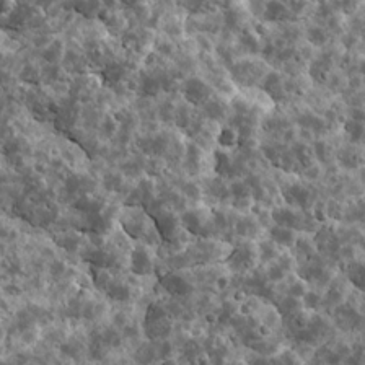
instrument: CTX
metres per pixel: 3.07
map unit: Ave
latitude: 17.7072
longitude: -134.8380
